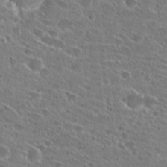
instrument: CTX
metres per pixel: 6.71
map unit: Hto
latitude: 26.4790
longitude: -46.4223
